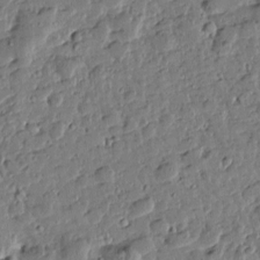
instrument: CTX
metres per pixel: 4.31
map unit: Htu
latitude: 0.6490
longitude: -178.6869
